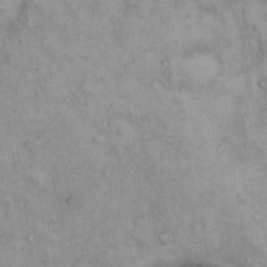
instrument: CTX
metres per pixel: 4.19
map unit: Hto
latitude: 12.9514
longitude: -57.6315
